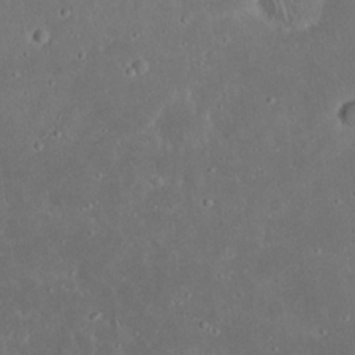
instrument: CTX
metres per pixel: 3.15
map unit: Nhu
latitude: 23.1214
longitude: -71.1592
